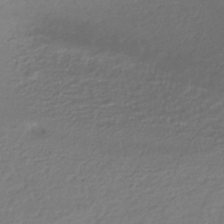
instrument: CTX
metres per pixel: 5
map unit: HNhu
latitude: -42.5384
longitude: 97.5021
